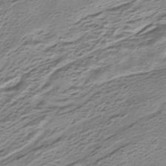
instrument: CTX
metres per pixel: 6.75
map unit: HNhu
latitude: -40.2739
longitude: 109.1620
